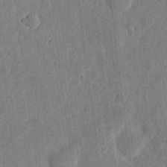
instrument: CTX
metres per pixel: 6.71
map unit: eHh
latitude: 5.4615
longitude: -71.8961
